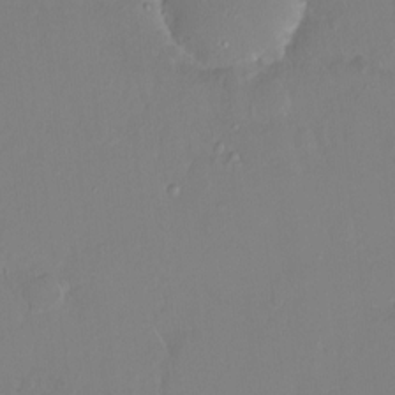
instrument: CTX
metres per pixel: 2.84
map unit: HNhu
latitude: 6.7624
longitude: 1.6533
